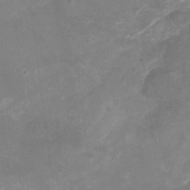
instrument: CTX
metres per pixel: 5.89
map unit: Nhu
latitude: -16.5763
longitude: -57.4804
